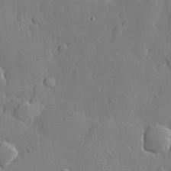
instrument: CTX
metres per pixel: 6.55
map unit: lHvf
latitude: 21.9150
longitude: 145.1053
